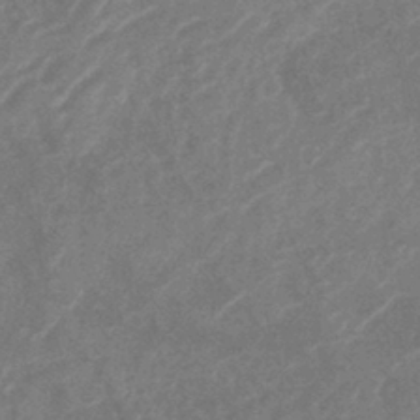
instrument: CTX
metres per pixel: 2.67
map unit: lHb
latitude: -40.5385
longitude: 77.3510
